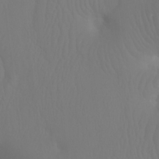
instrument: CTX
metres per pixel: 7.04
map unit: Ht
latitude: -7.3320
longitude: -30.9514
